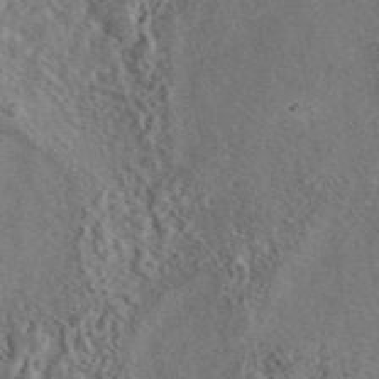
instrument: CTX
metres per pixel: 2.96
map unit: eAb
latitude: 43.8394
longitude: 115.4454
